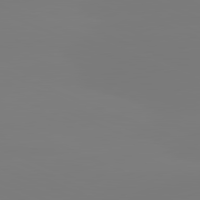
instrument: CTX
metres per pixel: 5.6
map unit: lApd
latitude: 81.6505
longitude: -159.2537
